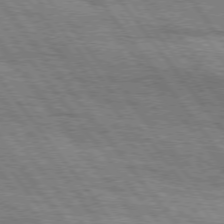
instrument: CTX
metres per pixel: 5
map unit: Hpe
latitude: 75.1403
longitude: -152.9136
